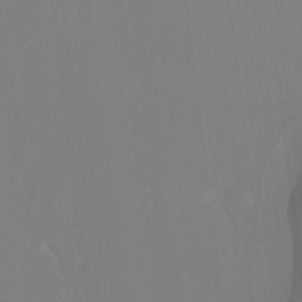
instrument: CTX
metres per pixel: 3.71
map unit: Hto
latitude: -7.3131
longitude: -47.6883
